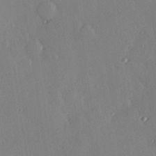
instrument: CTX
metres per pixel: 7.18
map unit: Hve
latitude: 25.1592
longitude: -91.1781
